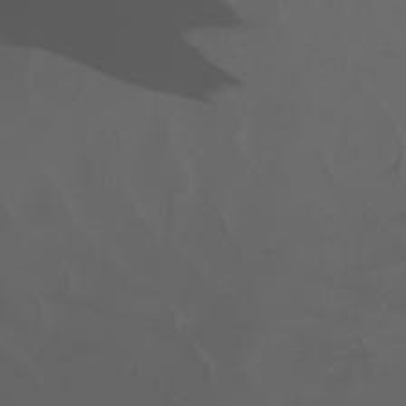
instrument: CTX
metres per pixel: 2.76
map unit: Nhu
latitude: -5.8233
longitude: -94.5546
